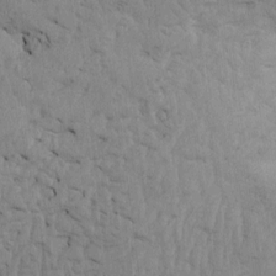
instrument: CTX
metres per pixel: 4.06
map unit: Htu
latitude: -5.3698
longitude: 156.7652
